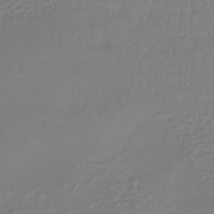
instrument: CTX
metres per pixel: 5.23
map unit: lHb
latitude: -41.5777
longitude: 67.4643
